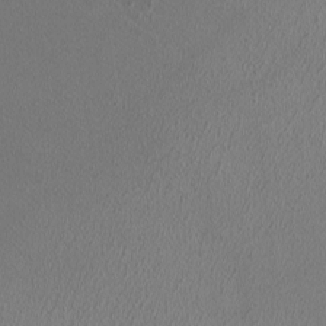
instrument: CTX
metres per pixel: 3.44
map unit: HNhu
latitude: -0.8786
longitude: -0.0633
